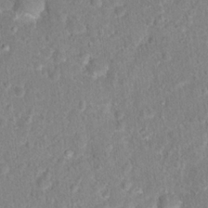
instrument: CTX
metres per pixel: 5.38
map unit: Hto
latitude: 16.5357
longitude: -41.7071
